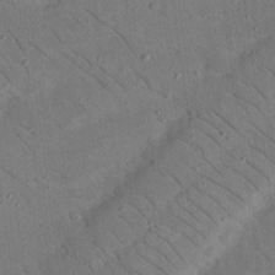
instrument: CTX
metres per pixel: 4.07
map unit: Nhu
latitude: 23.7072
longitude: -73.8395
